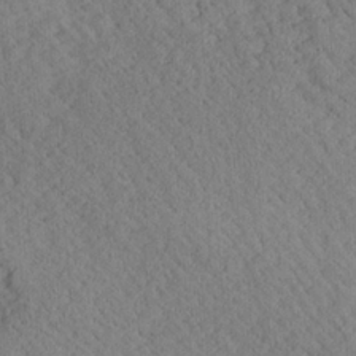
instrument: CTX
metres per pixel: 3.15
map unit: Aa
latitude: 24.3656
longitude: -133.9339
